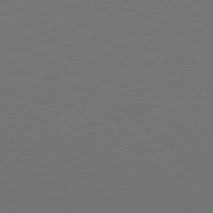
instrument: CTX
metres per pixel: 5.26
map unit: Hpe
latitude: 77.2159
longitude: -168.5924
